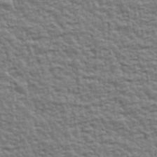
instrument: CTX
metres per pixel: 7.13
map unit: Ave
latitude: 42.7435
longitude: -112.6301
